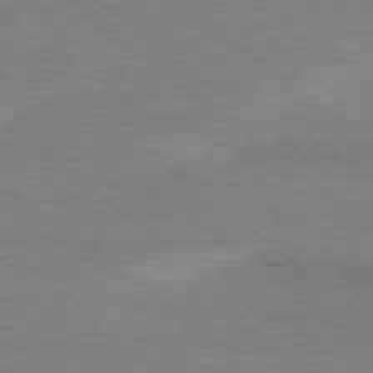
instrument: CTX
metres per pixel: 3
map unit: Ap
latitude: -78.1039
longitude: -92.5734
